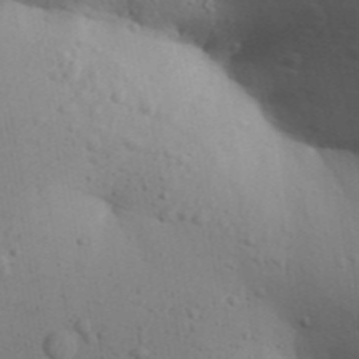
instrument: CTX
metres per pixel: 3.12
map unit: Aa
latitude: 30.2523
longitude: -146.4601
